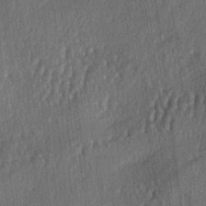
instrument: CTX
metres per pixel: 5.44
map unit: lAa
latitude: -5.2187
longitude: -126.2901
